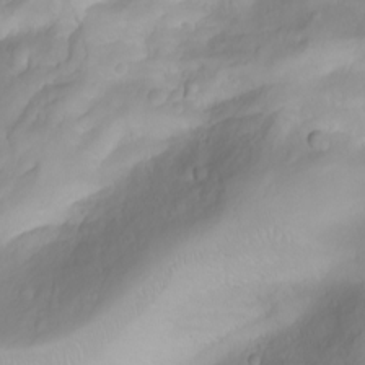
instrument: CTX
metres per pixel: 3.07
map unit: Nhu
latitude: -4.9163
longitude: -79.9150
